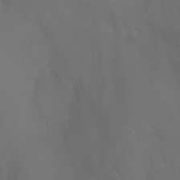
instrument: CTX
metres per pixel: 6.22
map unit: Nhu
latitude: -6.9352
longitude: -84.7057
